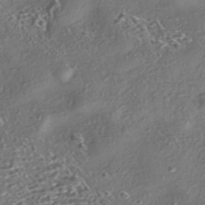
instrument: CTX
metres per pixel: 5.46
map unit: eHh
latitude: -42.5951
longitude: 121.7855
